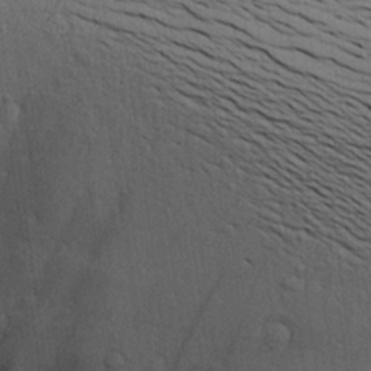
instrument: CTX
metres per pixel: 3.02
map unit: Aa
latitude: 22.9514
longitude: -144.7246
